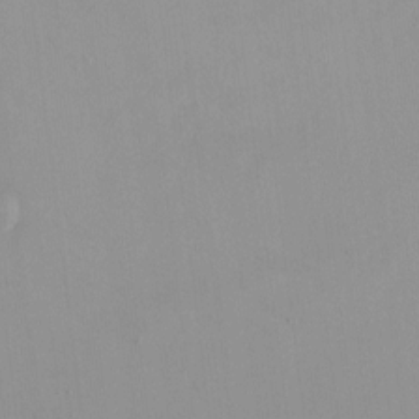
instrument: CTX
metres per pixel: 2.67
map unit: HNhu
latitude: -1.7856
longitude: -7.2726
